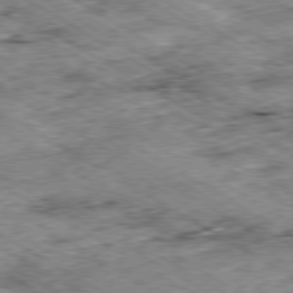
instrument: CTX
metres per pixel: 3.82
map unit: Ap
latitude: -80.1606
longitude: -48.8380
